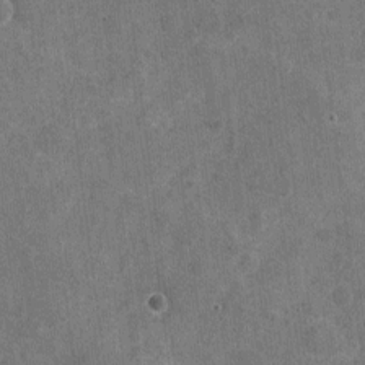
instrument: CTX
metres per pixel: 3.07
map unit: Nhu
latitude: -17.5022
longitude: -56.3278
